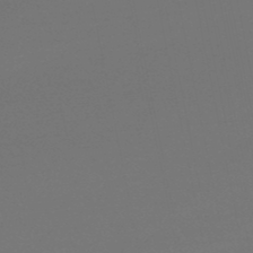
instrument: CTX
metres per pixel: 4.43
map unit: lHb
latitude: -47.5210
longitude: 64.5196
